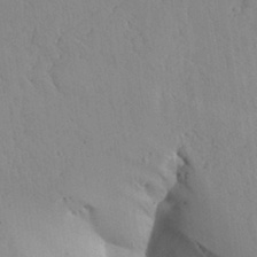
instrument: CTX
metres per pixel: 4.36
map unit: Aa
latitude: 26.8569
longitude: -128.7813
